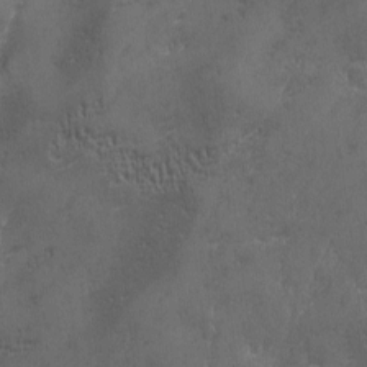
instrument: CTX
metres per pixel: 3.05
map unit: Ave
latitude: 2.1766
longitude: -112.1578
